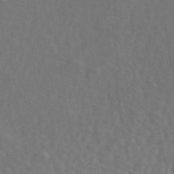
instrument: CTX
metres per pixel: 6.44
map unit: ANa
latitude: 49.3104
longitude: -81.9339
